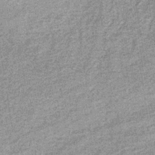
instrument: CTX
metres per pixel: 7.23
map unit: lHb
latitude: -36.9163
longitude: 65.5777
